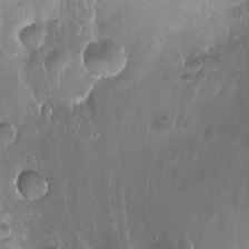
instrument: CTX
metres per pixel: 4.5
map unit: Nhu
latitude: -12.7463
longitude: -38.9325
